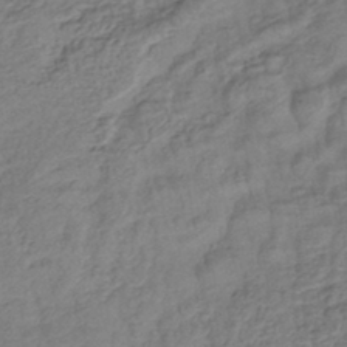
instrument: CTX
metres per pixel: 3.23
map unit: lHb
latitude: -42.4251
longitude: 78.2172
